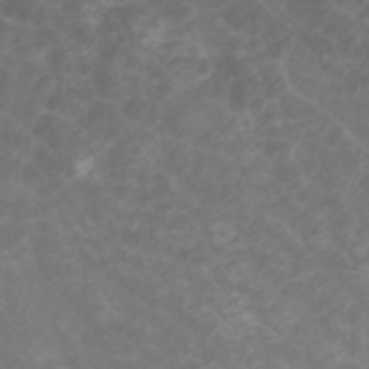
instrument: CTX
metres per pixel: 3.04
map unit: Htu
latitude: -0.9731
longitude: -77.2348
